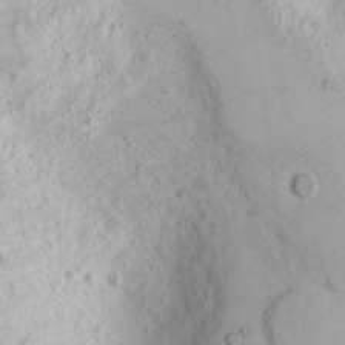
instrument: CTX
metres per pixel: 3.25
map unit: Nhu
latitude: -1.5777
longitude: -73.4805
